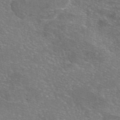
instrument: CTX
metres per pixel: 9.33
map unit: eAb
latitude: 46.4223
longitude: 106.4062
